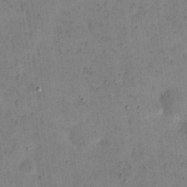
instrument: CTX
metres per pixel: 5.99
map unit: eHh
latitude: 21.7828
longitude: -66.2144
